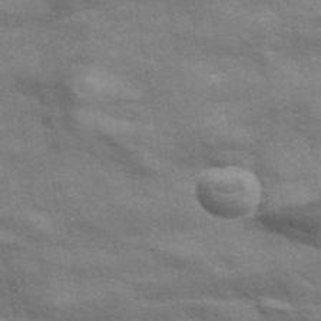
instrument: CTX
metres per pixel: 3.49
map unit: ANa
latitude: 42.1389
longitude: 17.4644
